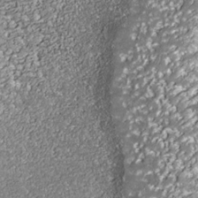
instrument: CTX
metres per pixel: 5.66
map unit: Nhe
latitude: -36.5573
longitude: -87.5371
